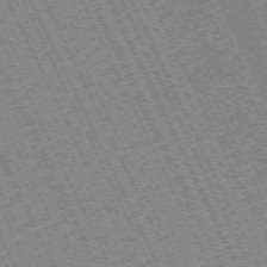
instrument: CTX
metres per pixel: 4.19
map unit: Hpe
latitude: -71.0298
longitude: 9.9367
